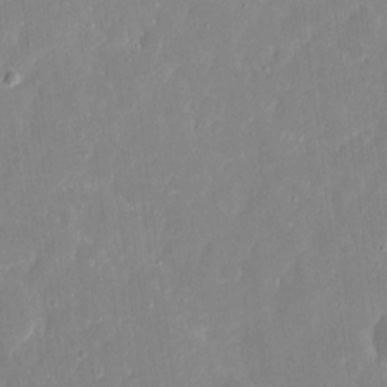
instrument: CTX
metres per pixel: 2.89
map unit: eHh
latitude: 7.5182
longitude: -69.4804
